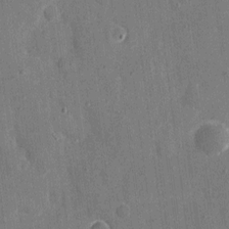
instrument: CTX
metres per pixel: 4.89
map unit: eHh
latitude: 7.0836
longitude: -67.9906
